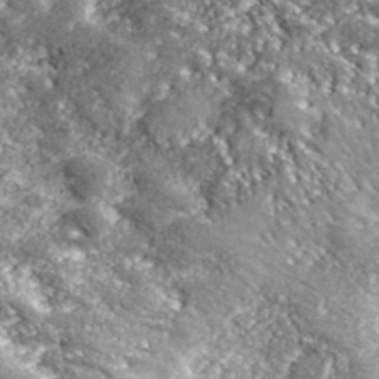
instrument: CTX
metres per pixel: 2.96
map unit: eHh
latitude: 42.6680
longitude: -90.1011
